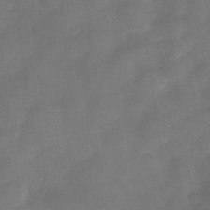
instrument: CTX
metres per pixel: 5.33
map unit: Nve
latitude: -26.9730
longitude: -147.8962
